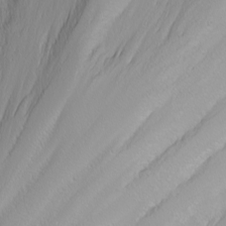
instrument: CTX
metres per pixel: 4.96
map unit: Nhu
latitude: -5.3509
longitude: -79.2537
